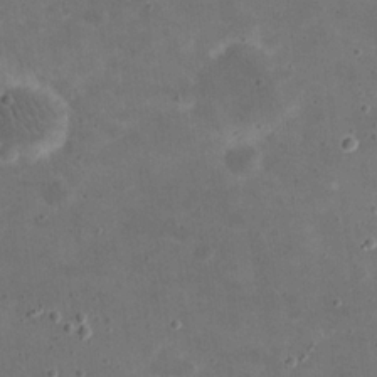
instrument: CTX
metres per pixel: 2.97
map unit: eHh
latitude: 20.6869
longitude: -65.7450
